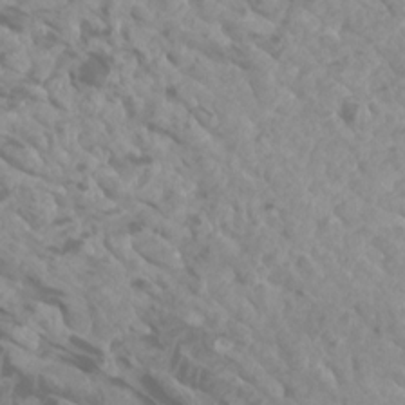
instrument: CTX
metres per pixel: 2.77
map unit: Htu
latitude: 2.1578
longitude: -21.0648
